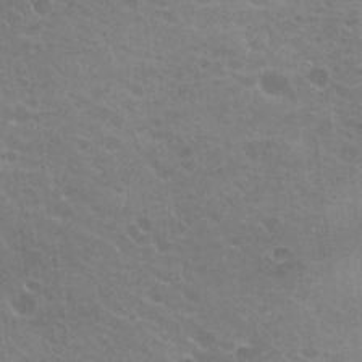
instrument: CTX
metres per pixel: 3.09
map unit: Hto
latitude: 21.1214
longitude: -34.3089
